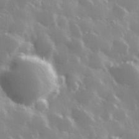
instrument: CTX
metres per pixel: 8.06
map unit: Hve
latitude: 28.7246
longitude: 146.5573
